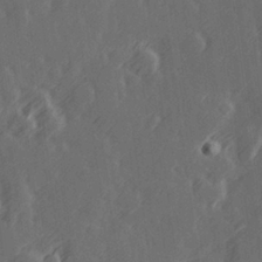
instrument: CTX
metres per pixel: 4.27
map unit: Hve
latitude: 26.5735
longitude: 146.2361
